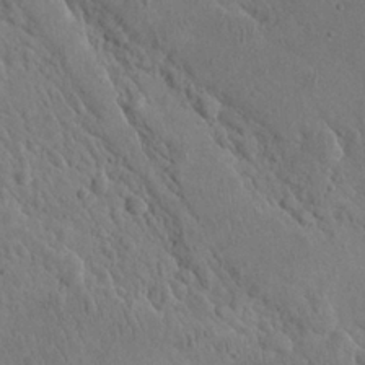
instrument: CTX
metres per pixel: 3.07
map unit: eHh
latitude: 24.4223
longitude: -66.9513
